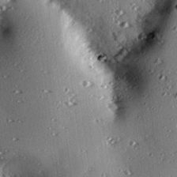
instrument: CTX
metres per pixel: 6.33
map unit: eHh
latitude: 23.0458
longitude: -89.6883
